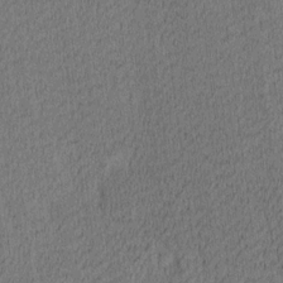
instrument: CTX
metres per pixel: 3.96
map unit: Ave
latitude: 12.2901
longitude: -107.4049
